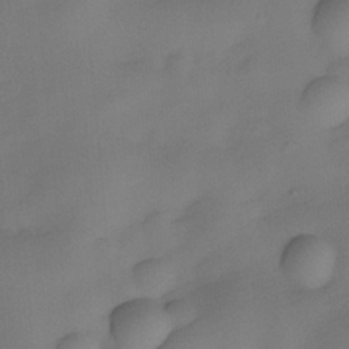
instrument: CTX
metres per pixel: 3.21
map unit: eHh
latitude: -22.1228
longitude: 15.8234
